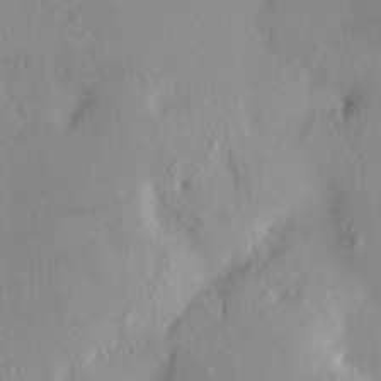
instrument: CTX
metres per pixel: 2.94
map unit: HNhu
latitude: 7.2726
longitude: -1.4804
